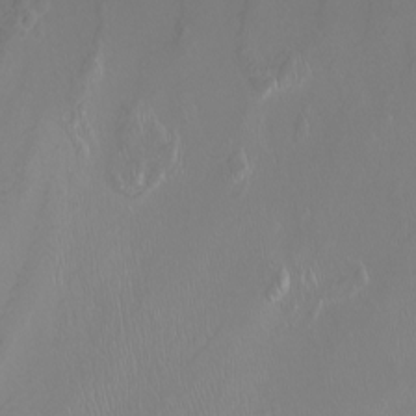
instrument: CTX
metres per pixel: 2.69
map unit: Nhu
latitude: -8.0283
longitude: -93.2726
